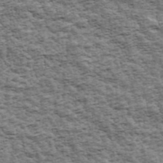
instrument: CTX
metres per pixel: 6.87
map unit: Ave
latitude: 42.8947
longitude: -111.5371
